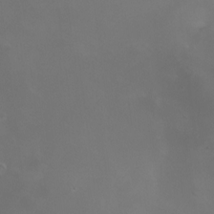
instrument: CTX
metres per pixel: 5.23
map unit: HNhu
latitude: 6.8380
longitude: 6.5951
